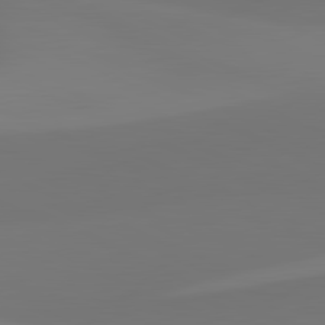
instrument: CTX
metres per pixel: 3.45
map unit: lApd
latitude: 81.6505
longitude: 128.4818
